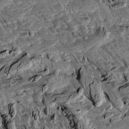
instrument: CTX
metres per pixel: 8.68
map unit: Aa
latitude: 12.9703
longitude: -143.8961
